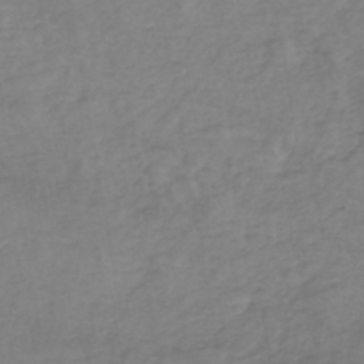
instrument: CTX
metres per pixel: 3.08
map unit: eHh
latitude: -45.1431
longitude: -29.7260
